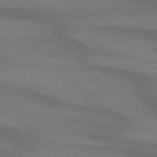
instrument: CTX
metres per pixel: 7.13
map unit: lApd
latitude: 74.0255
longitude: -63.0459
